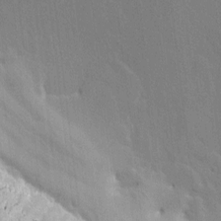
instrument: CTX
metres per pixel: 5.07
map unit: eHh
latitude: 2.9324
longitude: -78.8569
